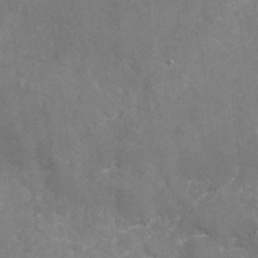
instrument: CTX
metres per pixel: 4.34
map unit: Nhu
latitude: -17.6344
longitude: -57.1025
